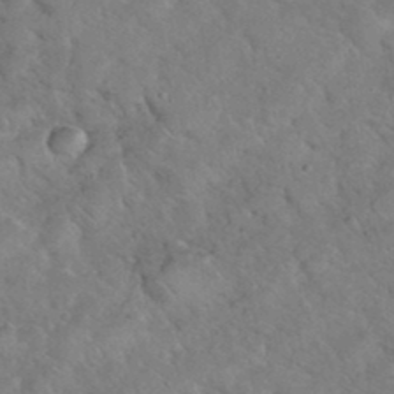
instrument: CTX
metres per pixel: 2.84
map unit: eHh
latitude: 37.3860
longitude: -65.0458
